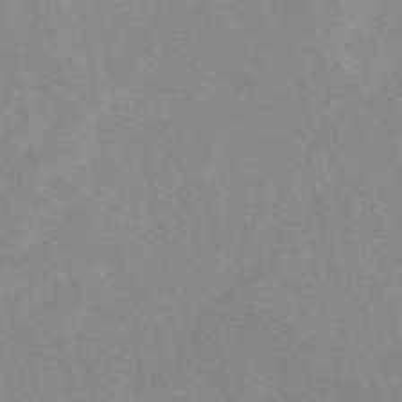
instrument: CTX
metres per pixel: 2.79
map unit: eAb
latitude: 48.8191
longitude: 119.2565
